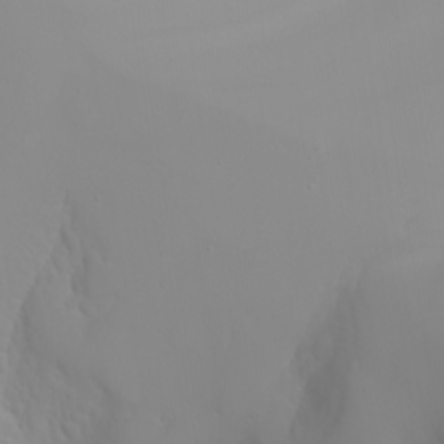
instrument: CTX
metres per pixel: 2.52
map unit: Nhu
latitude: -6.6329
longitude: -88.1389
